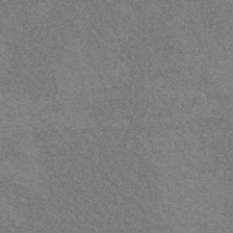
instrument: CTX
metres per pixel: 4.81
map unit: HNhu
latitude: -43.8800
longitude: 92.9164
